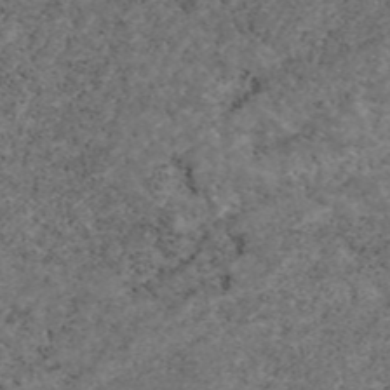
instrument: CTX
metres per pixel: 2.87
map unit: eAb
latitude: 46.1767
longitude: 117.5210
